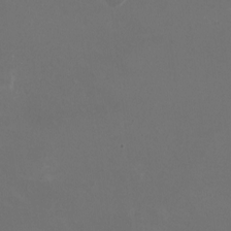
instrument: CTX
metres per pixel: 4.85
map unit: HNhu
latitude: 0.3089
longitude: -1.9150
